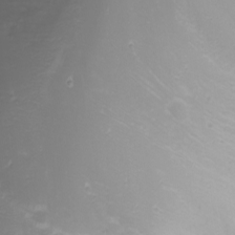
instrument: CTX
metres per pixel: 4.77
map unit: Nhu
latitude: -7.0108
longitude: -88.8947
